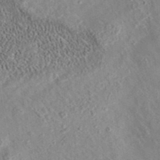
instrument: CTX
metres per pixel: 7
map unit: eAb
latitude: 35.8394
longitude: 108.8786
